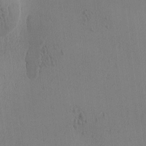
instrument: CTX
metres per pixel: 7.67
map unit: Ave
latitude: -8.7274
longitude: -122.1389
